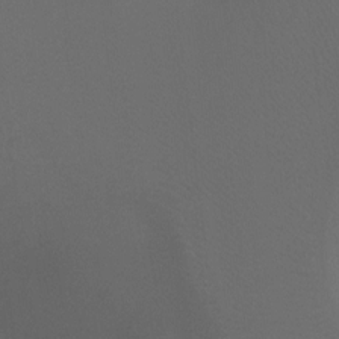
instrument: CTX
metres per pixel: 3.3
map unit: Ht
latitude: -7.9745
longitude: -32.9703
